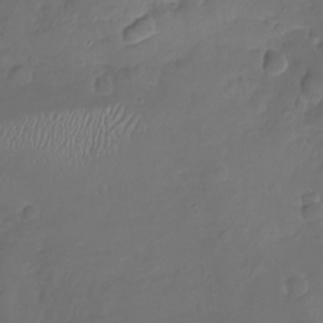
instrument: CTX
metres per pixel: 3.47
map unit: Nhu
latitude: -19.6155
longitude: -57.2536
